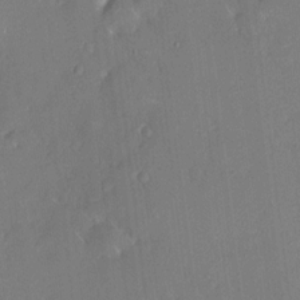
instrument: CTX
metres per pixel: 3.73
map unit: HNhu
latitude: 7.6694
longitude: 3.5966
